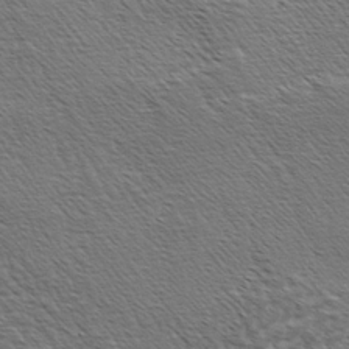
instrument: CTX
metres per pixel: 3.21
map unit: lAa
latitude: -3.6343
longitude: -122.3845
